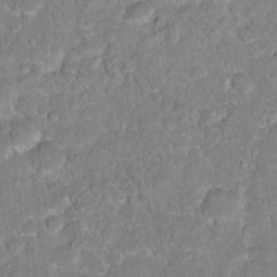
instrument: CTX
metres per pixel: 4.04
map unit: Hto
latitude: 17.0647
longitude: -37.1214
